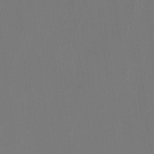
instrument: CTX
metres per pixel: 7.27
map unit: Htu
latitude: -14.2362
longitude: -48.8947
